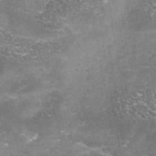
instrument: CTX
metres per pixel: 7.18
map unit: Nhu
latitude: -41.1431
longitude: -84.9892
